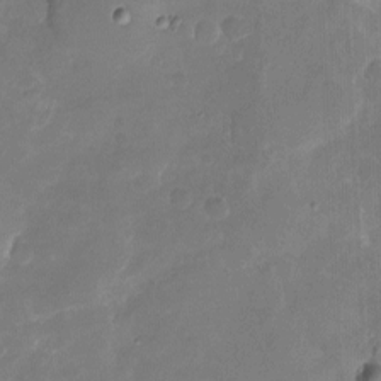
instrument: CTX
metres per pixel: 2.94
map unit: Nhu
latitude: -16.7841
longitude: -58.0822
